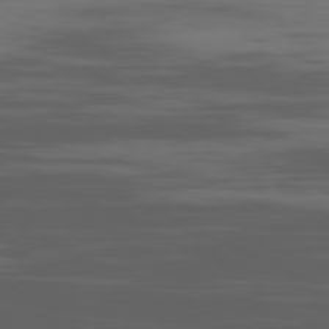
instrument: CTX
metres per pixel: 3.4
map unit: Ap
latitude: -80.9542
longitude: -61.7827
